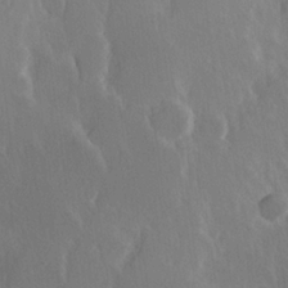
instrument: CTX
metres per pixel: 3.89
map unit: Hve
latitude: 23.1592
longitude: 146.6329
